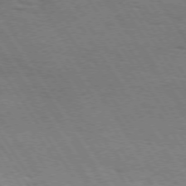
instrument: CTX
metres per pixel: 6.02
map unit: Hpe
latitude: 73.3482
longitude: -140.6490
